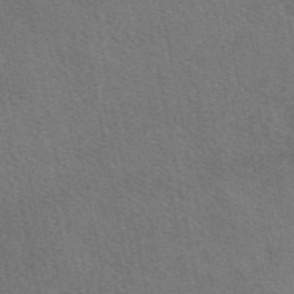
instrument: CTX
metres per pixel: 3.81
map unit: eAb
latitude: 50.2900
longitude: 119.9745
